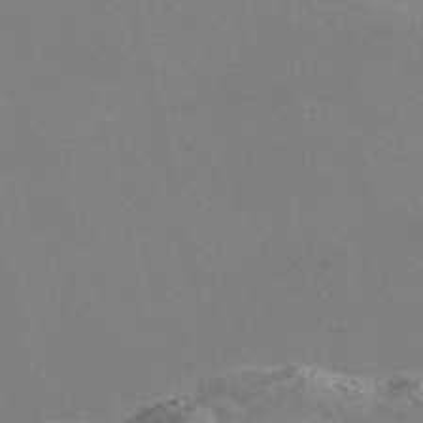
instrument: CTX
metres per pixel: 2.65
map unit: Nve
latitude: -58.3117
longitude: 62.9730
